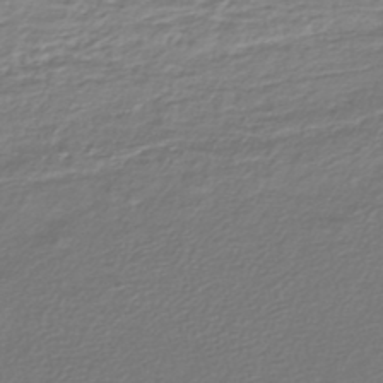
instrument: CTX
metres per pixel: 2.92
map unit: lHb
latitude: -43.4454
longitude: 70.0283
